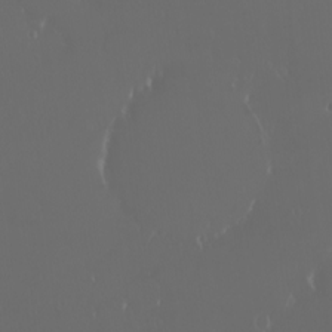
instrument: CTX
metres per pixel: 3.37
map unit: eHh
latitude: -3.2942
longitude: 20.3306
